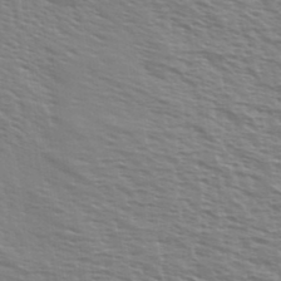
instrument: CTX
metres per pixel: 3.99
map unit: Ave
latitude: 37.4616
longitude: -112.8002
